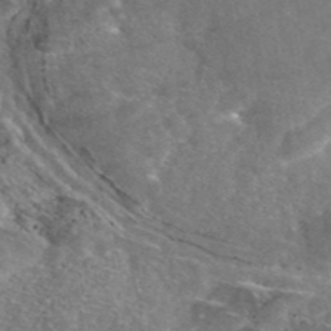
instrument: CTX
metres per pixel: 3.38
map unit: eAb
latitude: 46.5168
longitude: 110.9919
